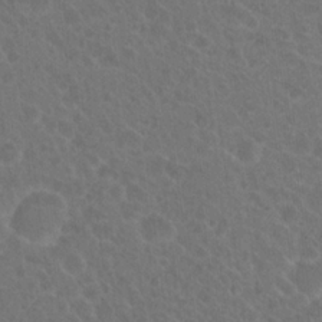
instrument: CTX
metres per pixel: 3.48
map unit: Hto
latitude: 19.0836
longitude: -40.1577
